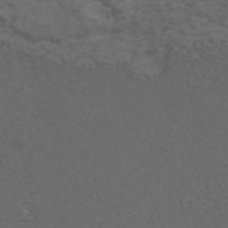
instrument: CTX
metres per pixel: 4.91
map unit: ANa
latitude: 38.7057
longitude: 24.0472
